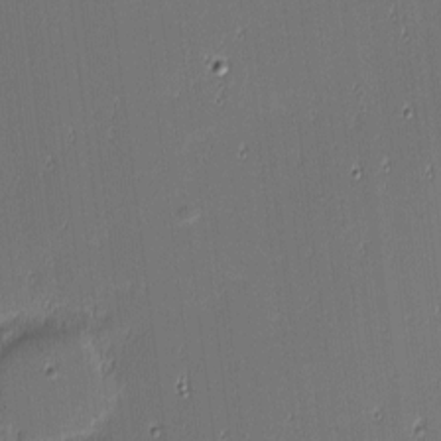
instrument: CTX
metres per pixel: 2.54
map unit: eHh
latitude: -3.7288
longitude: -82.9324
